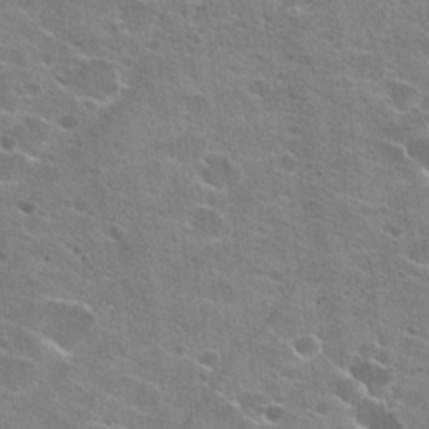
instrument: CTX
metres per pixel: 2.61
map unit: Hto
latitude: 23.6316
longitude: -42.4412
